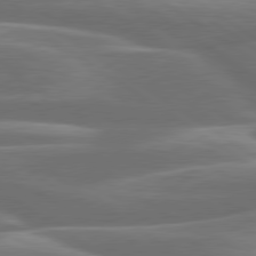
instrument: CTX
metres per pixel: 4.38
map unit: lApd
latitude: 79.9906
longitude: -126.9892
